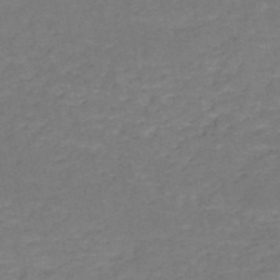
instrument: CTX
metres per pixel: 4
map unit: HNb
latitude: -50.1417
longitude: -52.6680
